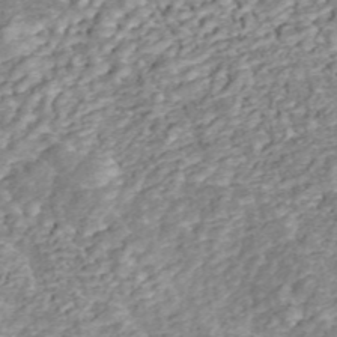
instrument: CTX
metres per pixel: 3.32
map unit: ANa
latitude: 45.7827
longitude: 25.2754
